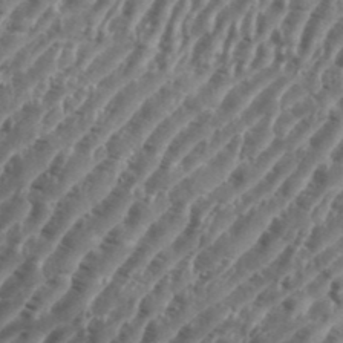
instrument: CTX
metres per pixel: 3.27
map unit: eHh
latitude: 35.9906
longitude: -134.9891
